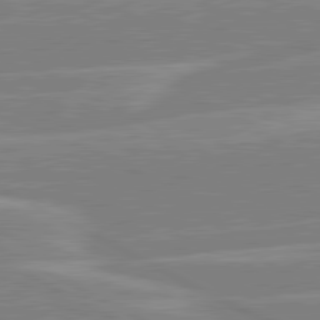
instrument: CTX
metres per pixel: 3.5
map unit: lApd
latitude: 80.8002
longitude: -124.3089
